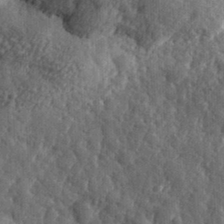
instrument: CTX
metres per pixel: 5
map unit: eHh
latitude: 34.3089
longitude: -80.1389
